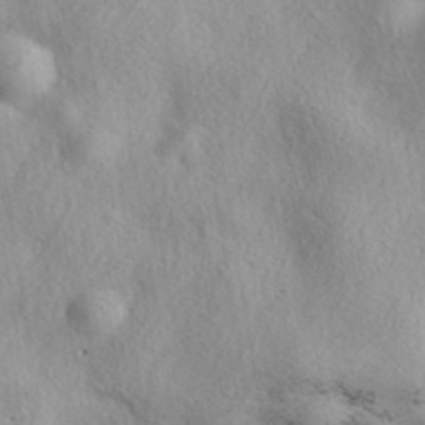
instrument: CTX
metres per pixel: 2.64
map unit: eAb
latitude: 39.3671
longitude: 113.2565
